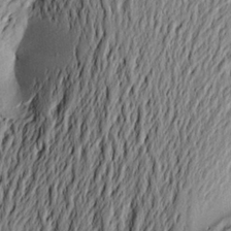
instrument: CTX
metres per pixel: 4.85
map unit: Aa
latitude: 22.6868
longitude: -149.5182
